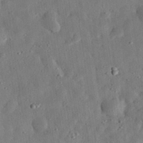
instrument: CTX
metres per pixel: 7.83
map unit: eHh
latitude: 31.4994
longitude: -76.6301
